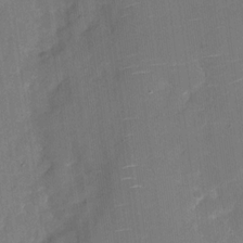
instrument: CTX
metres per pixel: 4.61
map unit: Nhu
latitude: -27.9178
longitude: -78.2334
